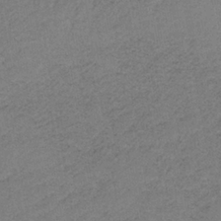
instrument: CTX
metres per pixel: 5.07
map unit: HNb
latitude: -33.8234
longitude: 62.4818
